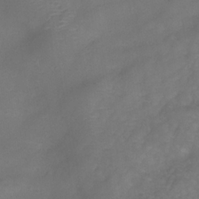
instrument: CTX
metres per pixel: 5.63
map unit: Hve
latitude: -32.6708
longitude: 93.2376
